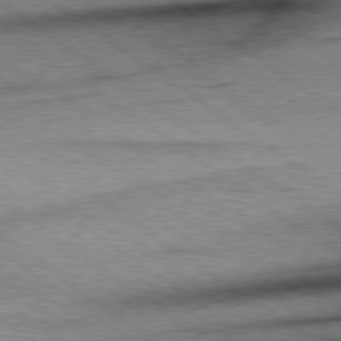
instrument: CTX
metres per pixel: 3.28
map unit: Hpe
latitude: 78.6302
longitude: -155.8772
